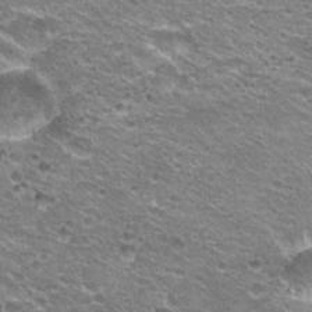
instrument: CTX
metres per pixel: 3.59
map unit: Hto
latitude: 21.7450
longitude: -32.7435
